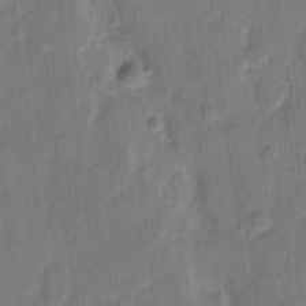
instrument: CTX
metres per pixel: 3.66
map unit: eHh
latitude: 10.7624
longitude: -65.6127
